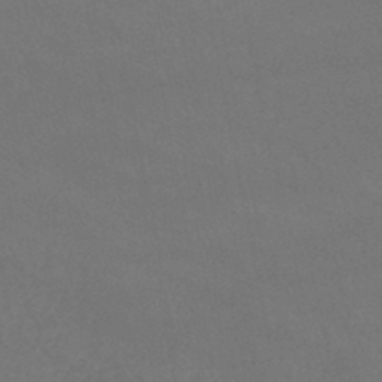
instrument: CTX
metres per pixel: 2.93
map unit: lHb
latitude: -38.6519
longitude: 73.3320
